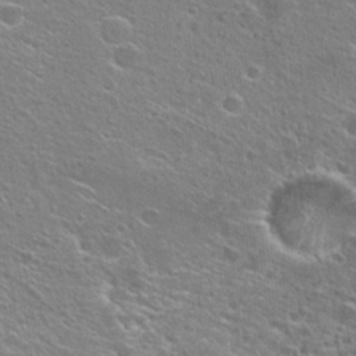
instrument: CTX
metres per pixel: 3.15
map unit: Hto
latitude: 25.3859
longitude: -44.5546
